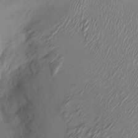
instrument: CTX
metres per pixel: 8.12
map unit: Ht
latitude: -1.4455
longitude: -14.5168
